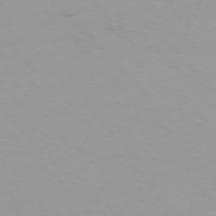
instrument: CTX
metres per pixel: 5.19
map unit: Ap
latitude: -75.5022
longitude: -69.2726
